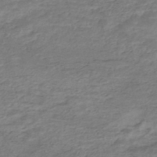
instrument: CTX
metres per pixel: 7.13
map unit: Nhe
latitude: -47.9178
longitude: -171.3482
